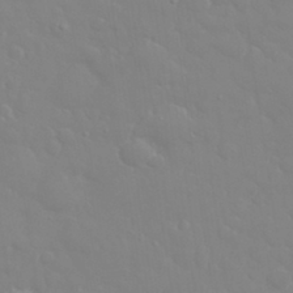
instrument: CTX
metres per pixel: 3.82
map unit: eHh
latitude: 32.6679
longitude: -60.4223
